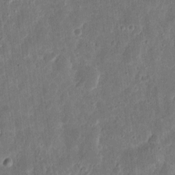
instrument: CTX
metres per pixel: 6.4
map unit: eHh
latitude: 11.3671
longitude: -73.3293
